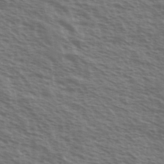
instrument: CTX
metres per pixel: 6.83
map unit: Ave
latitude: 38.4412
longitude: -111.1214
